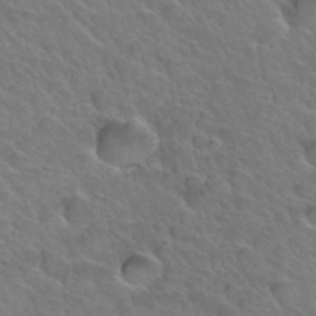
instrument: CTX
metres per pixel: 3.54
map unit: Hto
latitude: 34.2144
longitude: -47.1404
